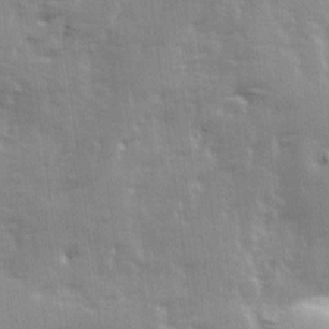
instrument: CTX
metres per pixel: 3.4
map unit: Ave
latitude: 13.6505
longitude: -103.3292
